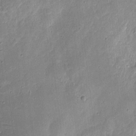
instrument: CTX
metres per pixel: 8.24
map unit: eHh
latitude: 8.8569
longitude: -72.0255
